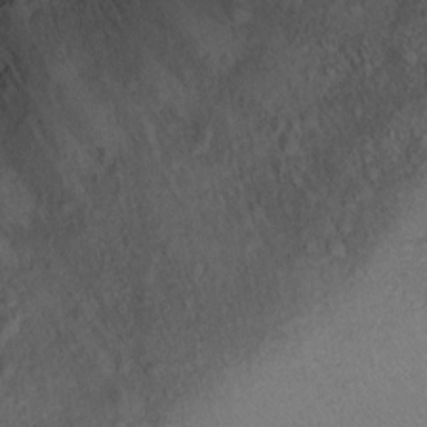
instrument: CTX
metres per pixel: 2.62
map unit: Ht
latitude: 12.3090
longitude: -39.2537
